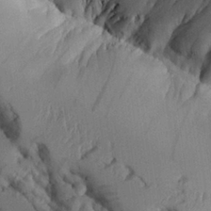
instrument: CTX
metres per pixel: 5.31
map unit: Aa
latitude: 26.4979
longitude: -129.6316
